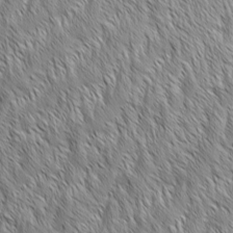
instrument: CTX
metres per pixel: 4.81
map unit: Aa
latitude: 6.3278
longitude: -129.8205
